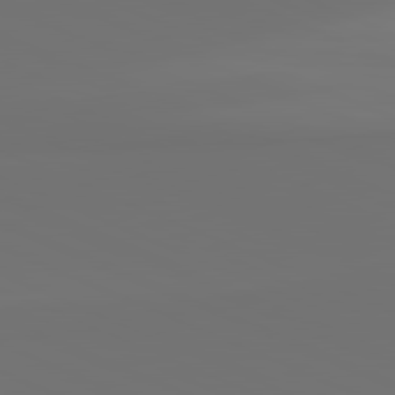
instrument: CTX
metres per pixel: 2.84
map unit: lApd
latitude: 81.7450
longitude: 155.9745
